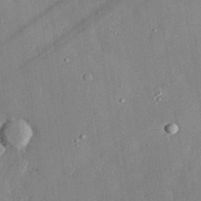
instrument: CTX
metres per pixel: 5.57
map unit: lHvf
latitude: 32.7057
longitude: -91.9717
